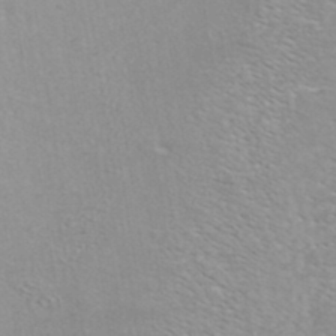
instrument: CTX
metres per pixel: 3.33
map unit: ANa
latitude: 36.4601
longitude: 13.1809
